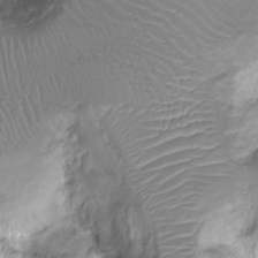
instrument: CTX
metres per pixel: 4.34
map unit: Ht
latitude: -7.7288
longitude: -19.5749
